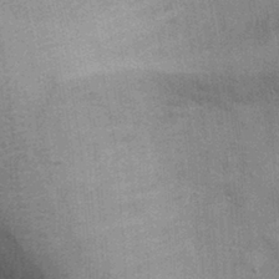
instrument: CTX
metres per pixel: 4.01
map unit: Ht
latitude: -3.4643
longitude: -15.2159
